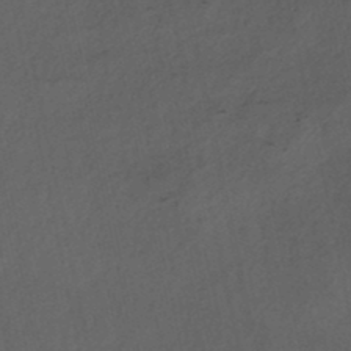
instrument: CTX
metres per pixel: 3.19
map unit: HNhu
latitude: -48.1417
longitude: 100.7085
